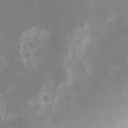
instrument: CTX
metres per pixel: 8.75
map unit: eHh
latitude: 11.1214
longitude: -71.6883
